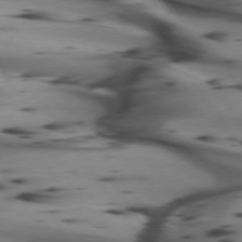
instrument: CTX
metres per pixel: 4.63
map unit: lApd
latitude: 74.6868
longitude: -64.1389
